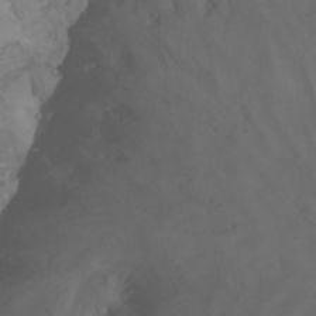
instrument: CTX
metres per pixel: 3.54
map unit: Nhu
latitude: -13.7856
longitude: -59.5371
